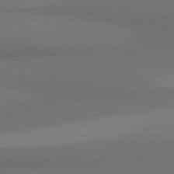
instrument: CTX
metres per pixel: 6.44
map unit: lApd
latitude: 80.7813
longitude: 160.4251
